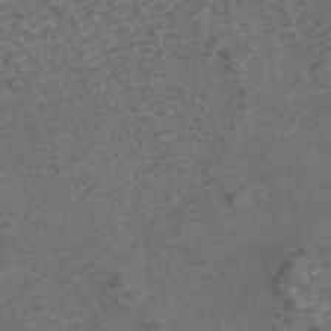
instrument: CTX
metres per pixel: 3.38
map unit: eAb
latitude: 43.5371
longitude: 106.2740
